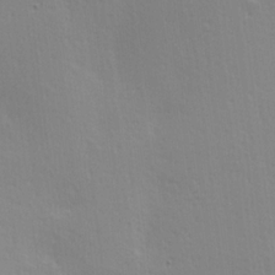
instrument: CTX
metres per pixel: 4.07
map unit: Hve
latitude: 18.2711
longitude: 149.5210
